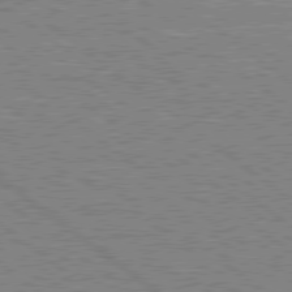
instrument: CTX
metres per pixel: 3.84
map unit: lApd
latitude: 78.9325
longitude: -156.5356
